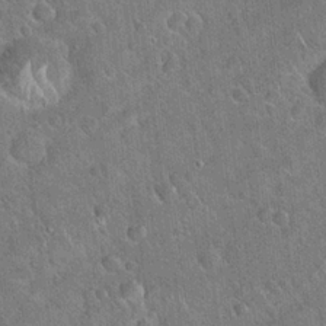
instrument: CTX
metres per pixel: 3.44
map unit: Hto
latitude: 20.2523
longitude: -50.8758
